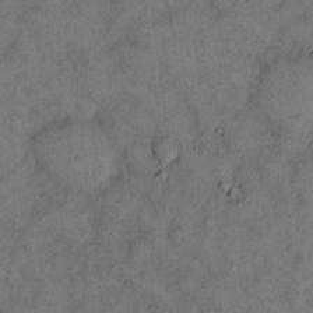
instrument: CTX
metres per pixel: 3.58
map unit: eHh
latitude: 15.1404
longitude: -62.1767
